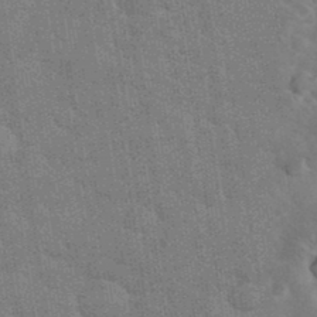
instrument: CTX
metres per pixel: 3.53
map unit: eHh
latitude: 36.7246
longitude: -66.3656
